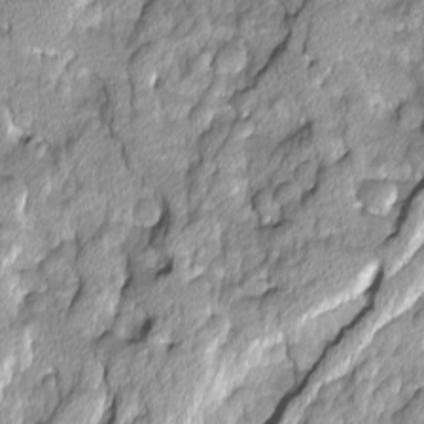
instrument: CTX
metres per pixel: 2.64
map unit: Ave
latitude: -11.0298
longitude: -118.2522
